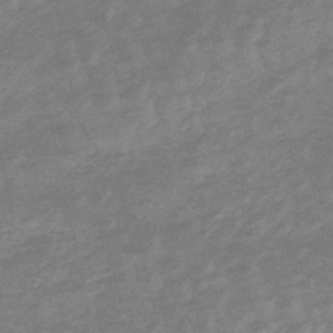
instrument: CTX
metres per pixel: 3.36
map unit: lHb
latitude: -48.5385
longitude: 82.8975
